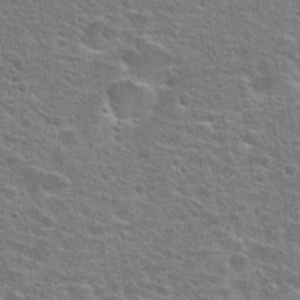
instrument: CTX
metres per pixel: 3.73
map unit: Hto
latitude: 24.2144
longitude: -47.8017
